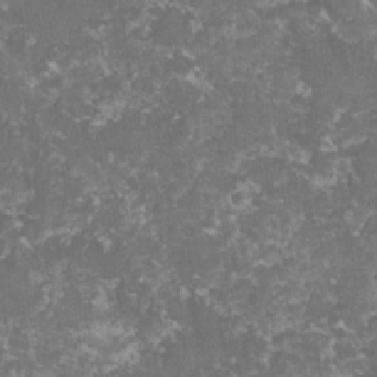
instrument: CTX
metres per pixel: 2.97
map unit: lHvf
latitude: -16.0283
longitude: -99.6504
